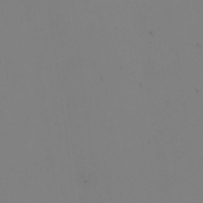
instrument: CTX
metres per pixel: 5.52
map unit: eHh
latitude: -1.9179
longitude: -74.4223
